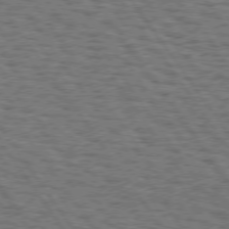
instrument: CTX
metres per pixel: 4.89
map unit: Hpe
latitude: 74.7624
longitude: -134.3278
